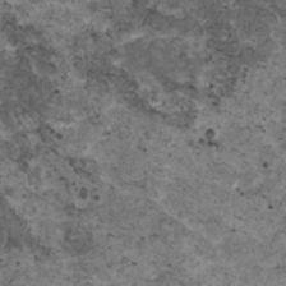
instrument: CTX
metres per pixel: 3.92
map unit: HNhu
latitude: 3.0080
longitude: 4.1039
